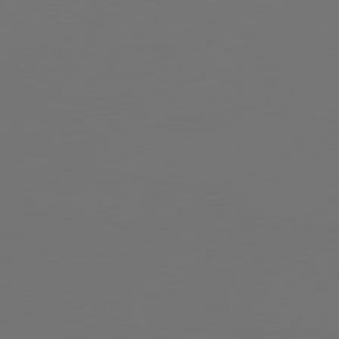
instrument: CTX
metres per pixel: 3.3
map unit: Hpe
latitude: 75.9906
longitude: -129.4804
